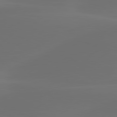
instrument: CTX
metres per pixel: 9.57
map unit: lApd
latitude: 80.5357
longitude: -83.0080
